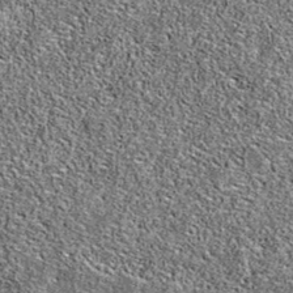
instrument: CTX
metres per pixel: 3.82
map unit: eAb
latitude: 36.6679
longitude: 105.5777
